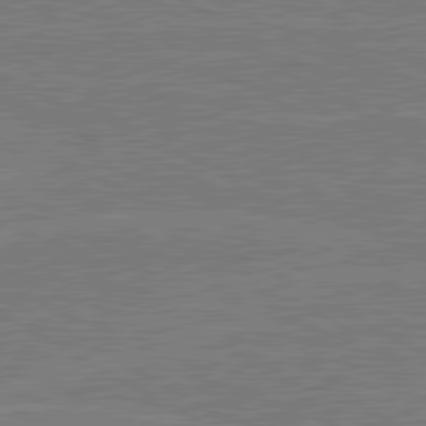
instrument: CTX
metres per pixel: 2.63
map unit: lApd
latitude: 80.8758
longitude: 169.0486
